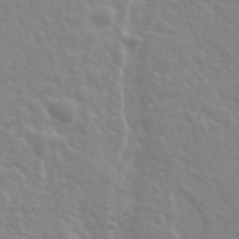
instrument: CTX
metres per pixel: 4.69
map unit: Ave
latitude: 18.1955
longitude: -133.5938
